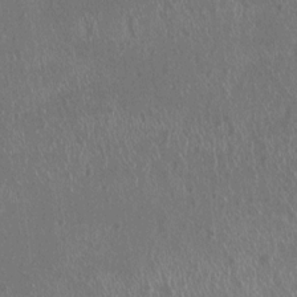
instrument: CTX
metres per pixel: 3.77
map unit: HNhu
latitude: 1.7260
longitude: 0.4062
